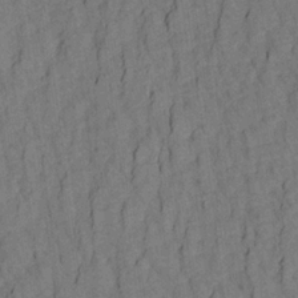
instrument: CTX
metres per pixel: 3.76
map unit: Aa
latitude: 20.8191
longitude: -141.1025
